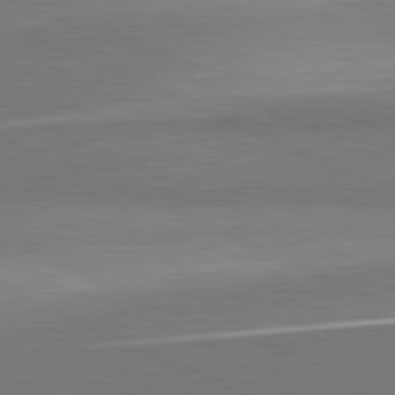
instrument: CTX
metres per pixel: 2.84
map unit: lApd
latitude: 81.5560
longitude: 156.0661
